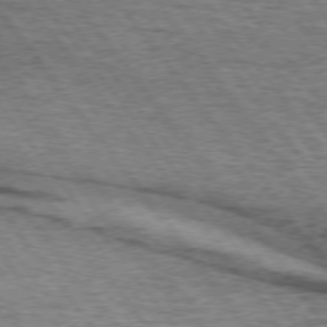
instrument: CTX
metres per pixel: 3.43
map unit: lApd
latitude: 73.8017
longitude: -76.7057
